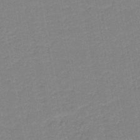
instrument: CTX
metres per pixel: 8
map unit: HNb
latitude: -48.9731
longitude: -43.3482
